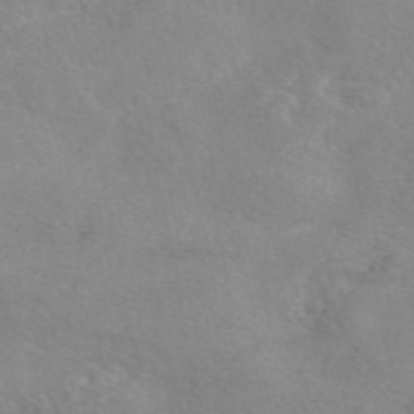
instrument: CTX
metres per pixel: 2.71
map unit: eAb
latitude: 48.6490
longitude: 123.0487
